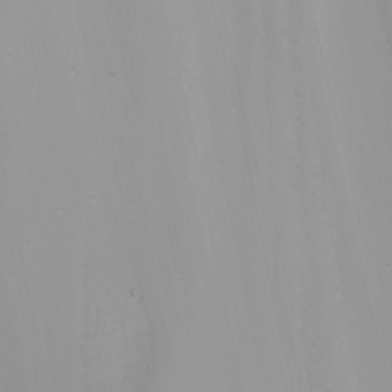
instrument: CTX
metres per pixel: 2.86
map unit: Nhu
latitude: -0.2551
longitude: -77.9528
